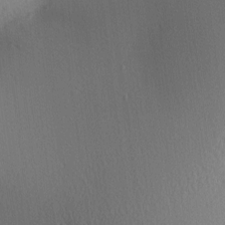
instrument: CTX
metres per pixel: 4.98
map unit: lAa
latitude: 2.8758
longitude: -116.7246
